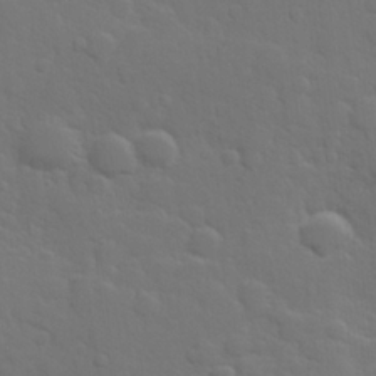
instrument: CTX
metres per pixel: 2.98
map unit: Hve
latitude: 25.1970
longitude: 148.3685
